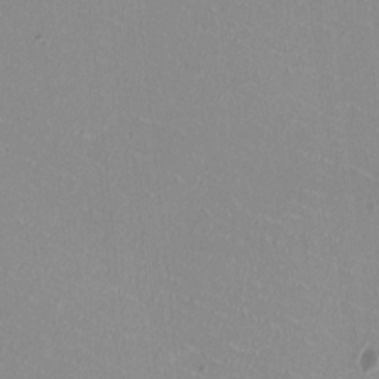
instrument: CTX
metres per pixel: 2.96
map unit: HNhu
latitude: -1.5588
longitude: -1.3481
